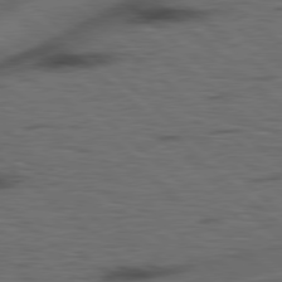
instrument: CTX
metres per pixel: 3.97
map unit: Hpe
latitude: 78.2145
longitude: -155.6694
